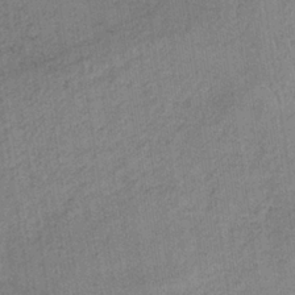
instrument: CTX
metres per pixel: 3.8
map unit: HNb
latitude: -33.7100
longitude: 62.6140
